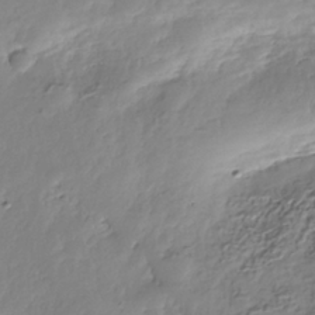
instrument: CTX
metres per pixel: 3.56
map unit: Nhe
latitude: -36.8219
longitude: -178.3657
